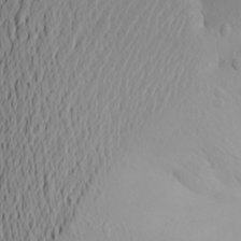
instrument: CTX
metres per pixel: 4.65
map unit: Aa
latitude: 21.2348
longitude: -145.8016
